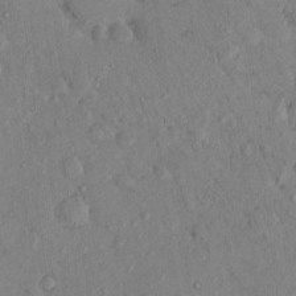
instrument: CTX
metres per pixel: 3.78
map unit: eHh
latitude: 0.0444
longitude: 16.5952
